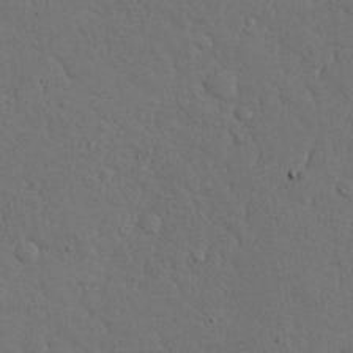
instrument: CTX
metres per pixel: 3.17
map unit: Nhu
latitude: 25.5560
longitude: -72.5924
